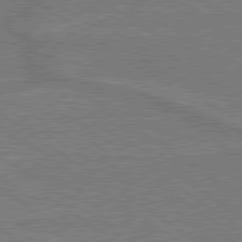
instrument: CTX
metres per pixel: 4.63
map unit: lApd
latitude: 79.8584
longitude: 166.4440
